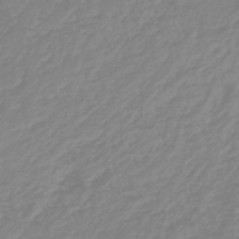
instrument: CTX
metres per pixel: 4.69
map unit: lHb
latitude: -45.6911
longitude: 70.4629
